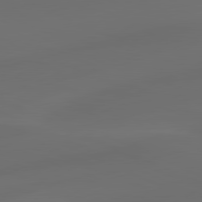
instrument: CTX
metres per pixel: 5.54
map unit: lApd
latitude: 80.8002
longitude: -83.0458
